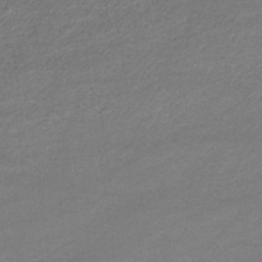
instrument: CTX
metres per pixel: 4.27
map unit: eHb
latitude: -32.2929
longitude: 68.2172
